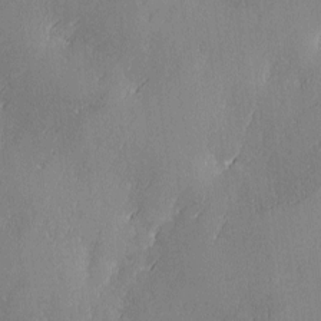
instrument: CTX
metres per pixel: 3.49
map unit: Ave
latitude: 2.3845
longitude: -111.8584
